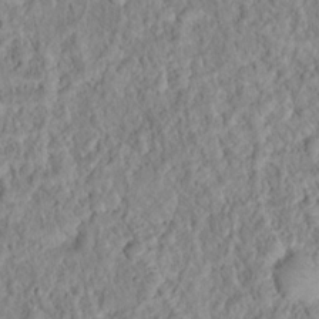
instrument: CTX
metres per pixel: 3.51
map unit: Hto
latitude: 16.1767
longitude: -41.1214
